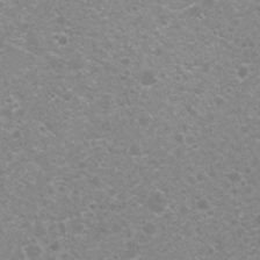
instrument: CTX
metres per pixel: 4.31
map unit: Nhu
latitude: 7.9528
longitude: -20.7813
